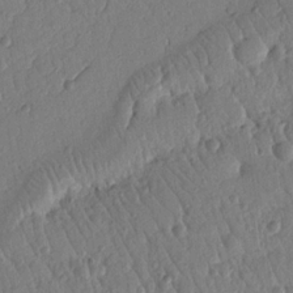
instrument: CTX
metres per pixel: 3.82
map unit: Nhu
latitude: 18.6490
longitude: -78.4034
